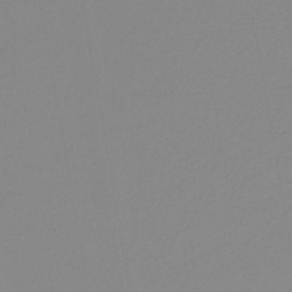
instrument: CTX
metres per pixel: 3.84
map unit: lHb
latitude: -41.2565
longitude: 63.4832
